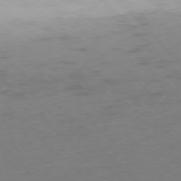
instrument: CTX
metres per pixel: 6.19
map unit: Ap
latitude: -77.0297
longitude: -64.9703
